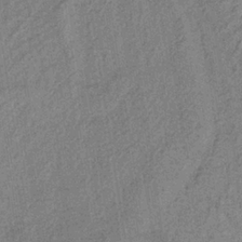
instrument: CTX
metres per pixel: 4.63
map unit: lHb
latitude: -34.4629
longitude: 71.0109
